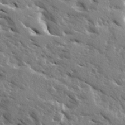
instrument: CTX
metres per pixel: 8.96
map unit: Ave
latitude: 16.1956
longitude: -130.7058
